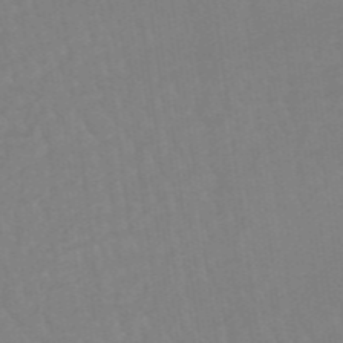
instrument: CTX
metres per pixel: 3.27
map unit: eHb
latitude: -48.3118
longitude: 87.3699
